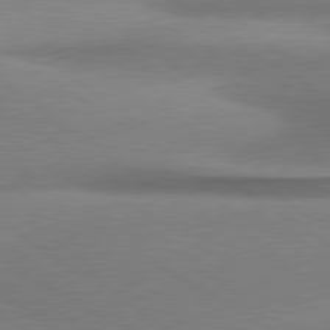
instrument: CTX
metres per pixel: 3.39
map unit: lApd
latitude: 80.1011
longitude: 176.1795
